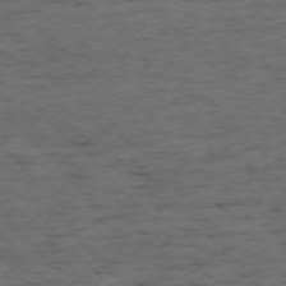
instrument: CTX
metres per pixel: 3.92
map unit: Ap
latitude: -76.4251
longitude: -87.1592
